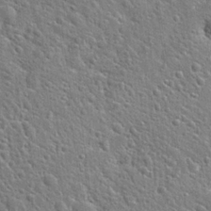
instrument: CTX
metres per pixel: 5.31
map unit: Hto
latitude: 22.1956
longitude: -50.9135
